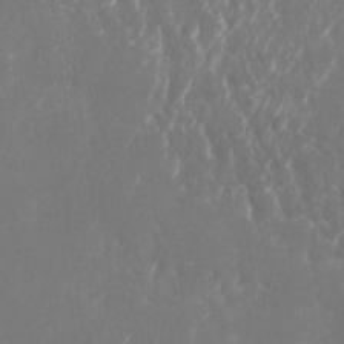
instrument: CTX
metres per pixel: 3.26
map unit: Nhu
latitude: -28.7085
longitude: -69.8961
